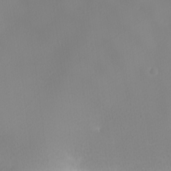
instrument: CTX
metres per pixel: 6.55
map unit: lHvf
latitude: 22.4223
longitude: 141.6911
